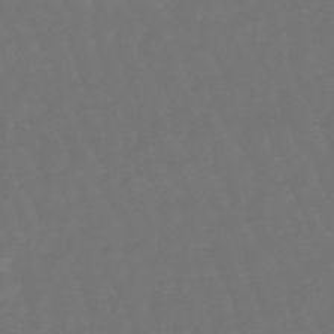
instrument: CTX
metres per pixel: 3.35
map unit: lHb
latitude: -47.5210
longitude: 79.5777
